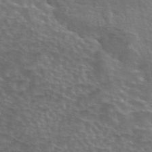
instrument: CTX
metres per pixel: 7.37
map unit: eAb
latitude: 44.7435
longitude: 107.4077
